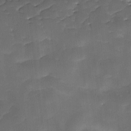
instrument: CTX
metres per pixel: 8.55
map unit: Ave
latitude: -9.5399
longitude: -122.7435
